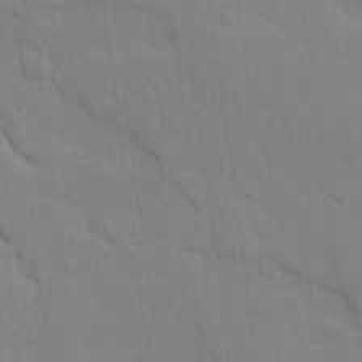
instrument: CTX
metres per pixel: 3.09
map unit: Ave
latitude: 18.3278
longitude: -129.0080
